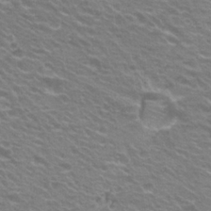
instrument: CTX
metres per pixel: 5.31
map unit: Hto
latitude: 23.1781
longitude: -31.2159
